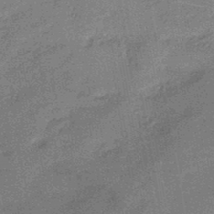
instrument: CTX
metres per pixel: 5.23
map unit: eHb
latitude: -45.1431
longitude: 86.7463
